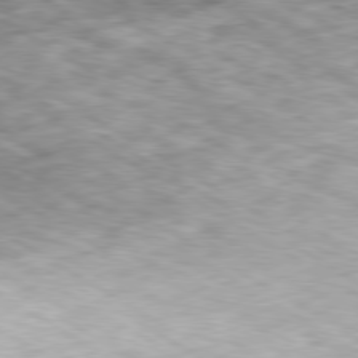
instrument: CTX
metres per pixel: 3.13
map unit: Hpe
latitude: -80.3495
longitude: 22.3873
